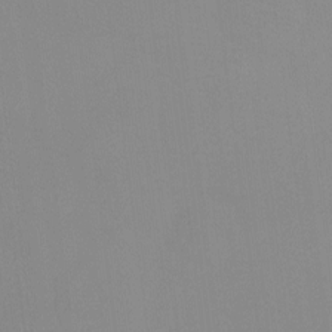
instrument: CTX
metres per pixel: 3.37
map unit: Ht
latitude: -8.4440
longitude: -34.1011
